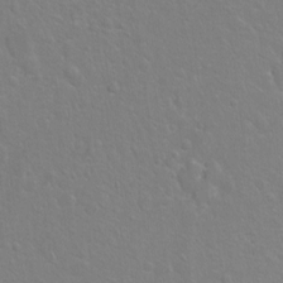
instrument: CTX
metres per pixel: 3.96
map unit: Hto
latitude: -4.5573
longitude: -35.6882
